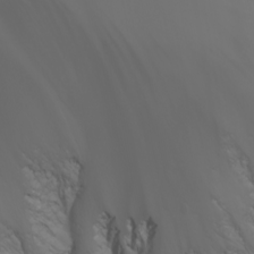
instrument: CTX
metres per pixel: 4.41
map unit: Nhu
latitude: -5.7288
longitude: -89.6505
